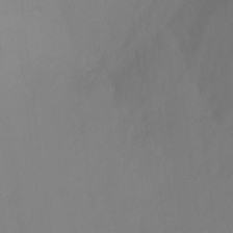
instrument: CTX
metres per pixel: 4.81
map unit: Ht
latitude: -6.7841
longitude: -31.1404
